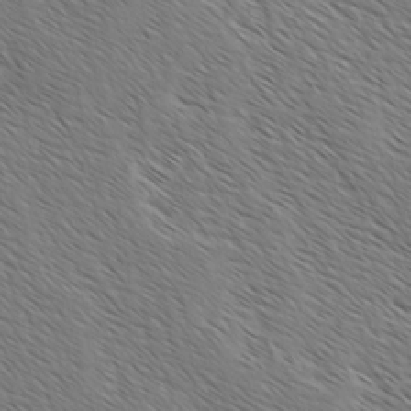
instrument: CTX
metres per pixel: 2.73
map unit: lAvf
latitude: -2.2550
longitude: -113.2726
